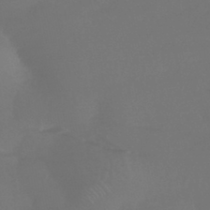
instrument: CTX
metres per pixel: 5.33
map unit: HNhu
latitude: -43.7099
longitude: 93.8044
